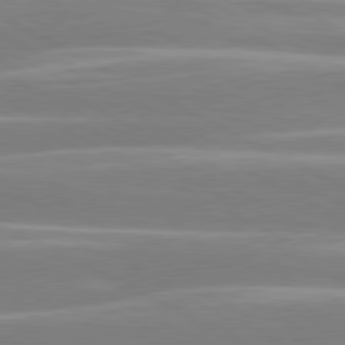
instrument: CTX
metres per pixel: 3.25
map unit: lApd
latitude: 80.5735
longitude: -129.9528
